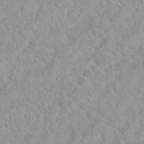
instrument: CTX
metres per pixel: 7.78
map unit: Hto
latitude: 35.6505
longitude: -51.3292
